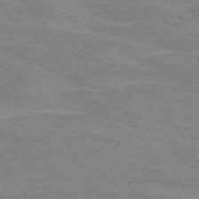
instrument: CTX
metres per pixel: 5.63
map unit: lApd
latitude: 72.0255
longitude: -55.6127
